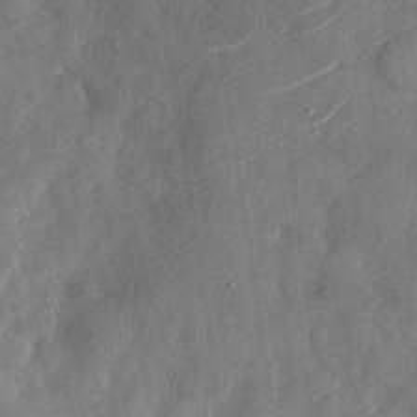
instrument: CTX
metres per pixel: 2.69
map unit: Nhu
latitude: -29.6533
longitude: -72.5924
